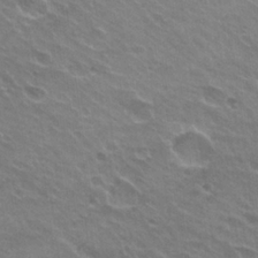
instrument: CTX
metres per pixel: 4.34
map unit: Hto
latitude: 24.1011
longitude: -31.3293
